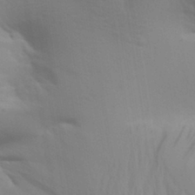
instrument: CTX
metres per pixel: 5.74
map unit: Aa
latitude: 30.7058
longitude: -135.7827
